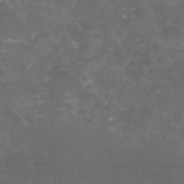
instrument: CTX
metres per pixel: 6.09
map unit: eAb
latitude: 46.9514
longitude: 124.7463
